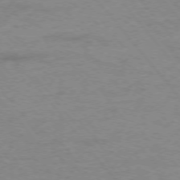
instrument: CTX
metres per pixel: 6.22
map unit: Ap
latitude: -76.3306
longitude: -84.7057
